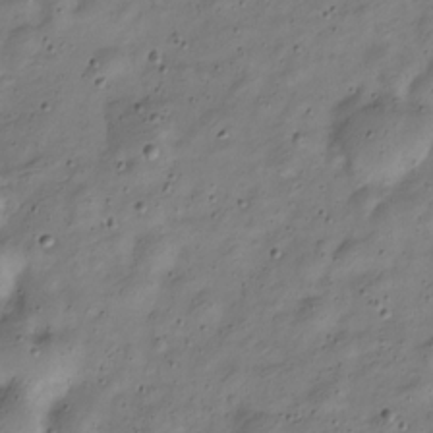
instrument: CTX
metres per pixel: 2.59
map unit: Nve
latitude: -23.7478
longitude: 106.8030
